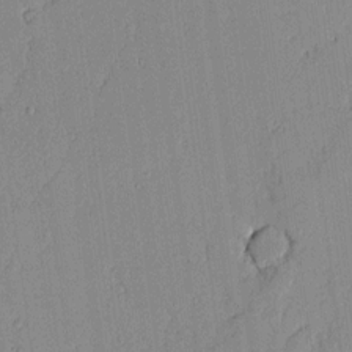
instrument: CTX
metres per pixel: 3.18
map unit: Aa
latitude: 10.6680
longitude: -128.5546
